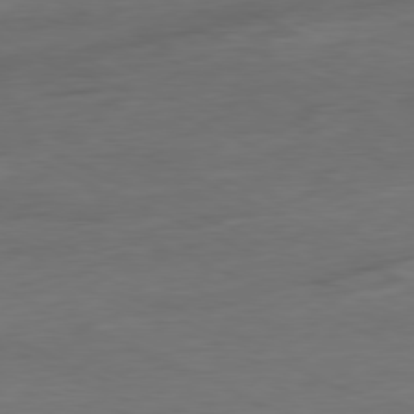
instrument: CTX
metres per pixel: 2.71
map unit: Ap
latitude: -80.3873
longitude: -92.7057
